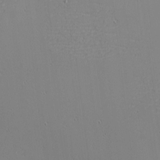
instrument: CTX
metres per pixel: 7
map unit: eHh
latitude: -3.5021
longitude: -80.8380
